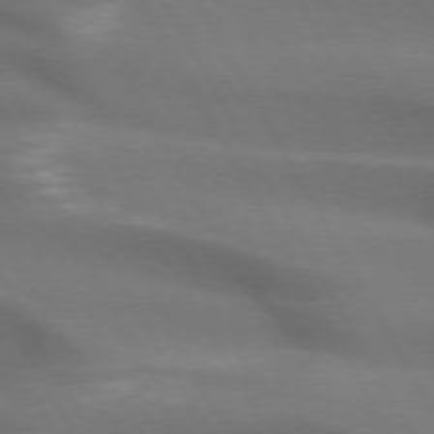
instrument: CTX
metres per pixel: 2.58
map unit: lApd
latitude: 72.8380
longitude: -49.7072
